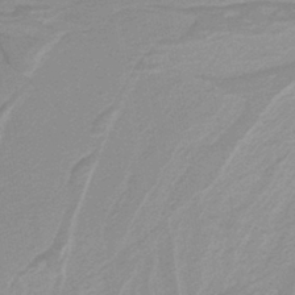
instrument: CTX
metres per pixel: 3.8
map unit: lHb
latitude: -40.4818
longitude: 52.7085
